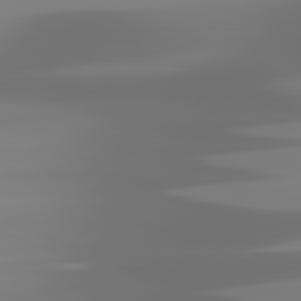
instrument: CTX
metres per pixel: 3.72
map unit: lApd
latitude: 81.4426
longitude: -138.5168
